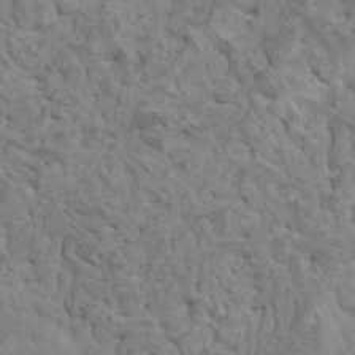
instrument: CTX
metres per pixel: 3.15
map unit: HNhu
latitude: 6.3278
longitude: -1.4615
